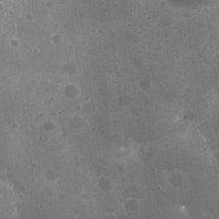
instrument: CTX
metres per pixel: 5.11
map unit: Nhu
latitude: 25.8205
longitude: -56.6112
